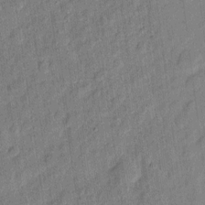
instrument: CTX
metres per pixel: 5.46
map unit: eHh
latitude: 7.1781
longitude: -75.6694
